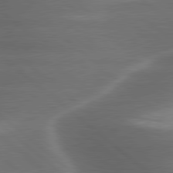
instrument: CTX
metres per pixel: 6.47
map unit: lApd
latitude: 79.9339
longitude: -116.8191
